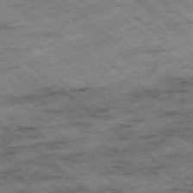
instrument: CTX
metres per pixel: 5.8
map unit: Ap
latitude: -78.9352
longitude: -51.6882
